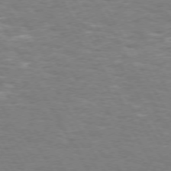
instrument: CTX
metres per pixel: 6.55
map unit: Hpe
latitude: 72.3090
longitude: -123.9150
